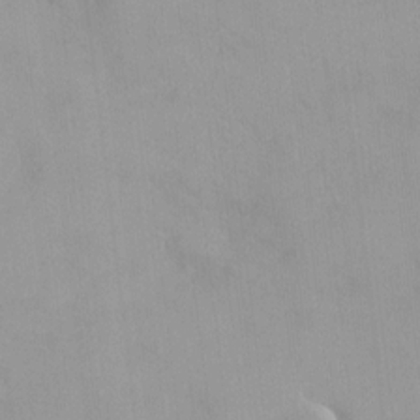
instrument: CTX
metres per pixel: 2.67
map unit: HNhu
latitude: 3.3859
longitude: 6.5951
